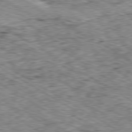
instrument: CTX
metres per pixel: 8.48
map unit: Ap
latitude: -80.3684
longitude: -49.2159
